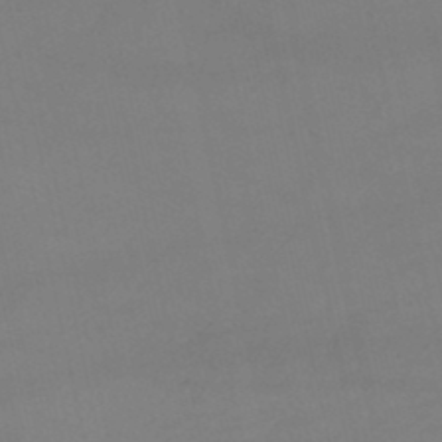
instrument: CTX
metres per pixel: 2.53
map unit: lHb
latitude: -46.8408
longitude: 67.0675
